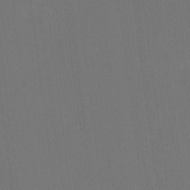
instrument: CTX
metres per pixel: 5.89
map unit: eHh
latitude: 18.4601
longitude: -67.6316
